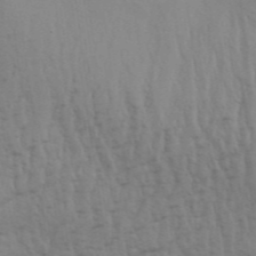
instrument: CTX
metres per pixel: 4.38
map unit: Aa
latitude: 32.6868
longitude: -135.8583
